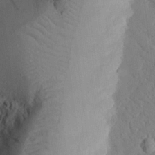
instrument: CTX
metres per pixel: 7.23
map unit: eHh
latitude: 25.6316
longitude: -78.7058
